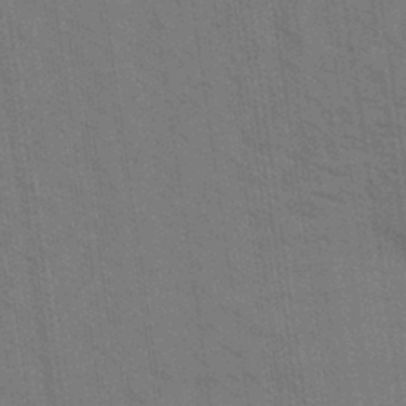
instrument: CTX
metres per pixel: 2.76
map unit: Aa
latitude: 31.9528
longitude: -139.6505
